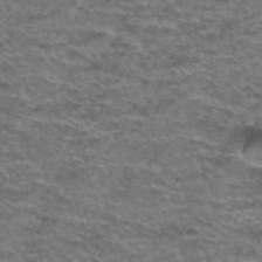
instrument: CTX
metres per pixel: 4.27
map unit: Hto
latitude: 38.2333
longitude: -41.6315
